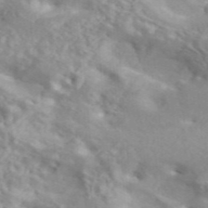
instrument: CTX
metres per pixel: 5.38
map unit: ANa
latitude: 46.6869
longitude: 26.5384
